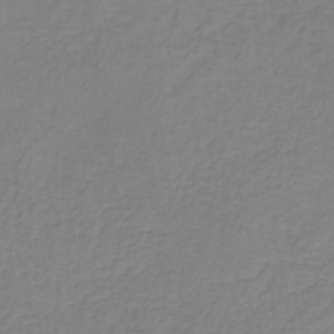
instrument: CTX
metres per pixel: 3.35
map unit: lHb
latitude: -41.2187
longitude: 61.1053
